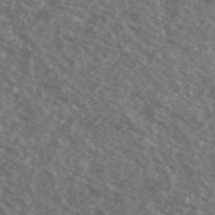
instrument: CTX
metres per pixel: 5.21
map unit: Ave
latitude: 39.1025
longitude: -110.5924
